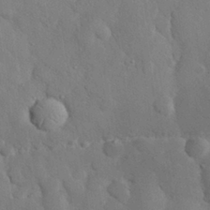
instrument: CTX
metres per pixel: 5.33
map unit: eHh
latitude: 28.1200
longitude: -78.9136
